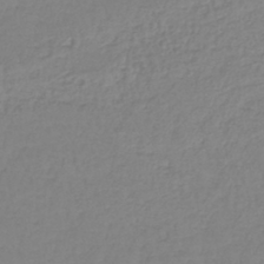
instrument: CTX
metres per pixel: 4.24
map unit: lHb
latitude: -40.6896
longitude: 61.2565
